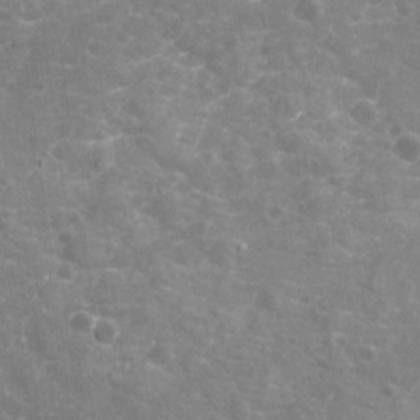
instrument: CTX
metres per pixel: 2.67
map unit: Nhu
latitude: -19.5588
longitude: -56.9135
